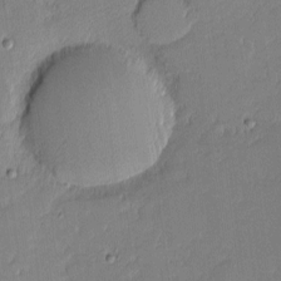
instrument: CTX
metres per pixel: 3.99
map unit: eHh
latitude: -2.6329
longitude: -83.5749
